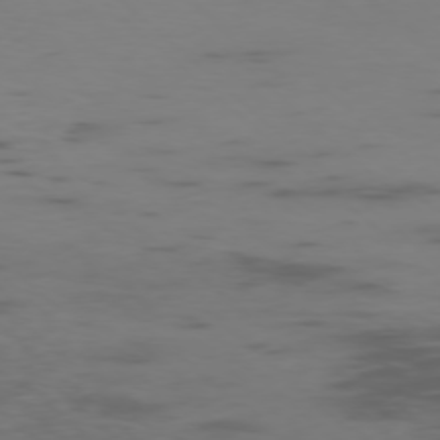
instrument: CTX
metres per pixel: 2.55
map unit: Ap
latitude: -77.0864
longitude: -67.2537
